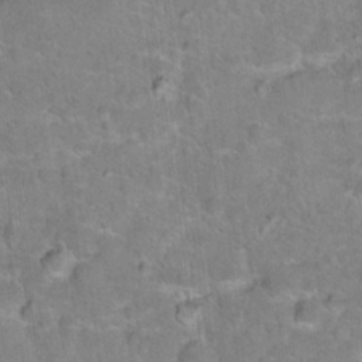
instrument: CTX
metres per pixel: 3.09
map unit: Hto
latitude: 17.1781
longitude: -36.8002
